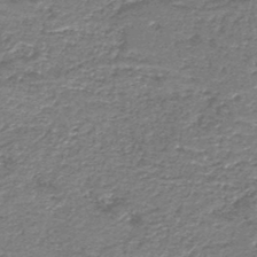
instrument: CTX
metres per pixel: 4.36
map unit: HNb
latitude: -44.0850
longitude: 50.5952
